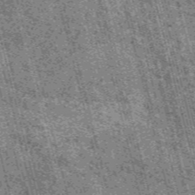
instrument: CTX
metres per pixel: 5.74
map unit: HNb
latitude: -56.1039
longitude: -43.3293
